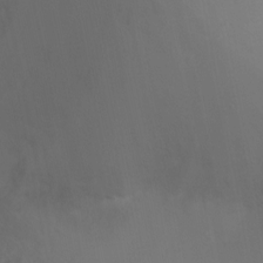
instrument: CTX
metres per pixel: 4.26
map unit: Ht
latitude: -10.8597
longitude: -27.9717
